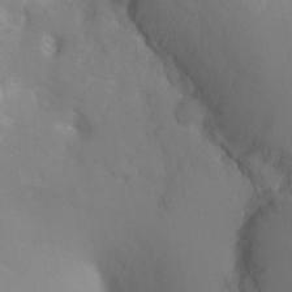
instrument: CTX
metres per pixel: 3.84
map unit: Ht
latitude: -2.1416
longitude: -33.4049
